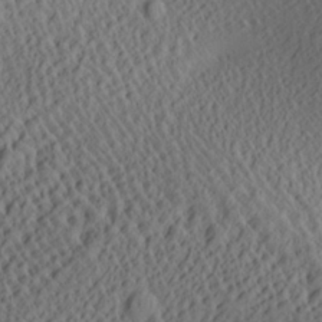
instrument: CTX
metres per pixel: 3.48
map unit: Aa
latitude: 26.6680
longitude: -137.1215
